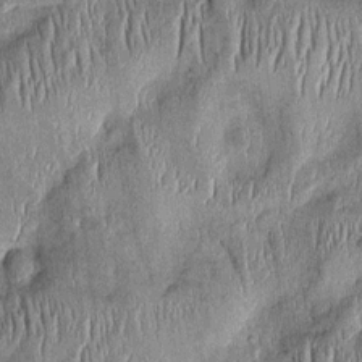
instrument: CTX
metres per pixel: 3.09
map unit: Htu
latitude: -1.3888
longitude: 150.0661
